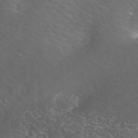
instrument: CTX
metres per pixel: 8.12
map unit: ANa
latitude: 44.2144
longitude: 24.8975
